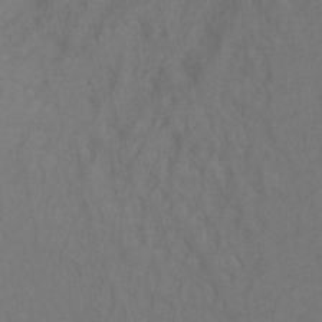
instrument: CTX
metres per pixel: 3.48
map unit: Ht
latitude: -10.2551
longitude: -37.9906
